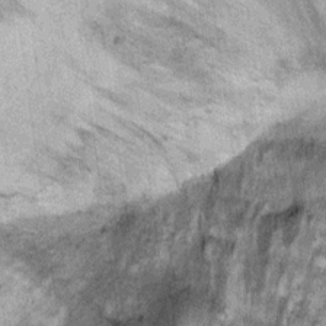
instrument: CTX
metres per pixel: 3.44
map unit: Ht
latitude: 10.1767
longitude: -38.2145
